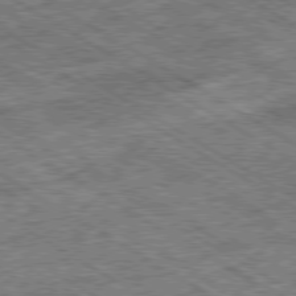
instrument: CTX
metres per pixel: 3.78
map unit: Ap
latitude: -80.0283
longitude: -79.9906
